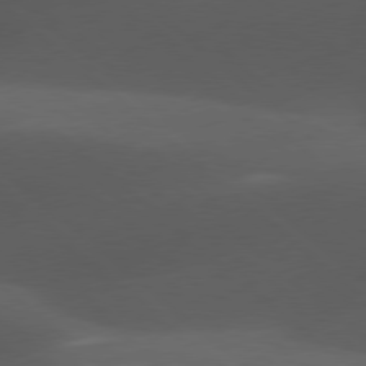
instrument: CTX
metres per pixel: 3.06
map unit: lApd
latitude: 77.8394
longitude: -54.6868
